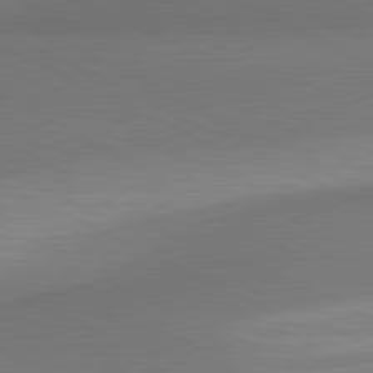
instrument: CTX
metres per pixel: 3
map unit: lApd
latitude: 80.9514
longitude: 139.4266
